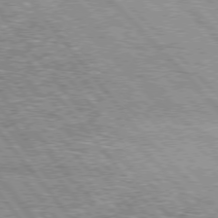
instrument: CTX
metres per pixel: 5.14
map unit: lApd
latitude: 76.3278
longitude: -73.4427
